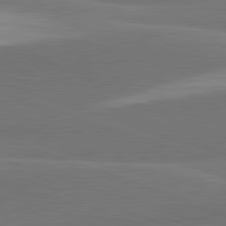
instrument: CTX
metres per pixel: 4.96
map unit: lApd
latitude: 82.3089
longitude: 148.1228
